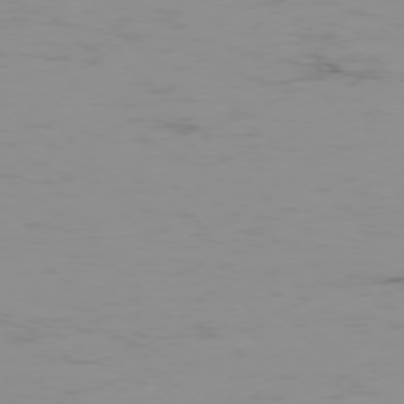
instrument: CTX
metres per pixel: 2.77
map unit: Ap
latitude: -77.0486
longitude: -82.2333
